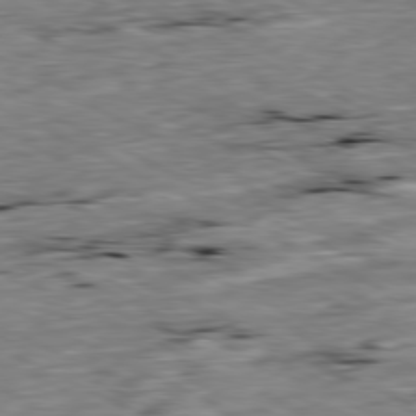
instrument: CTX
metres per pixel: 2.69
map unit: Ap
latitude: -80.7274
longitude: -91.6127
